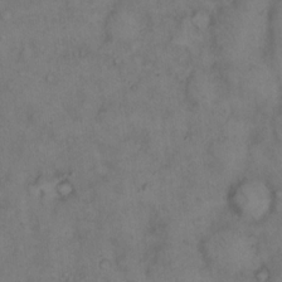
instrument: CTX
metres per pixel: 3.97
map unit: eHh
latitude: 14.8569
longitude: -62.3279
